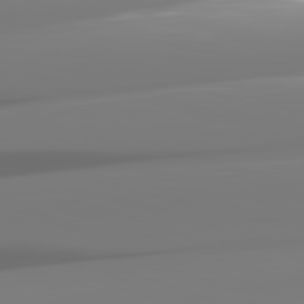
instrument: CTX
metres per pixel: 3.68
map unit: lApd
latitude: 82.4412
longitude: -145.9150
